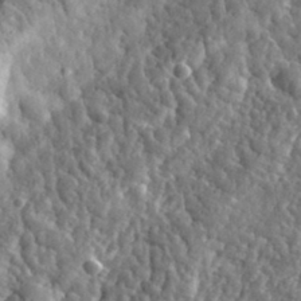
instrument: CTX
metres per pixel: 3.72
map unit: eHh
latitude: 35.2726
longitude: -80.1011
